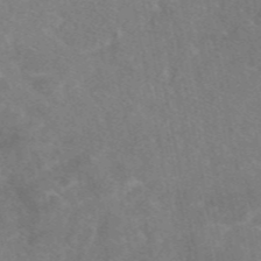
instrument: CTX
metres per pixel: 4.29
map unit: eAb
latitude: 47.5371
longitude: 119.6911
